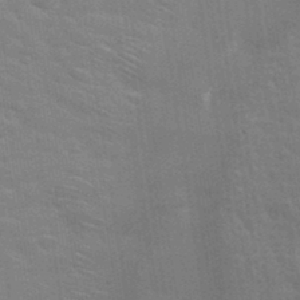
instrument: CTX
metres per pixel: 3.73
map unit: Hto
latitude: 34.3656
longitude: -51.8016
